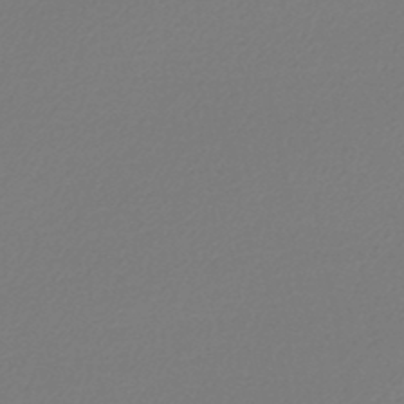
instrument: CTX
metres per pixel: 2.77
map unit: lHb
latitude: -44.5952
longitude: 65.2754
